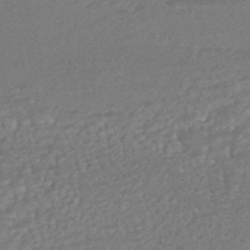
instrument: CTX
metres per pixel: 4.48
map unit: HNhu
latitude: -43.7666
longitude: 98.3873
